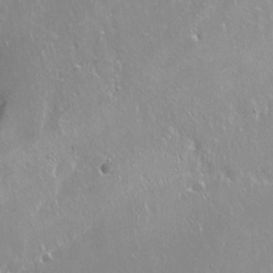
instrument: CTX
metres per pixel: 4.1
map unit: Nhu
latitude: -7.6533
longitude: -46.2145
